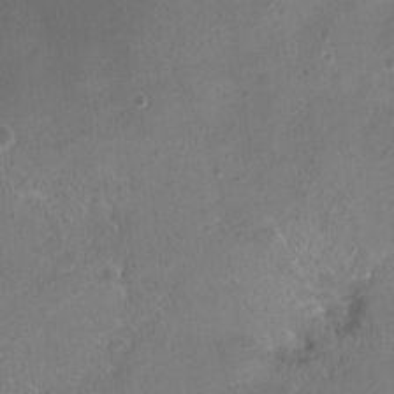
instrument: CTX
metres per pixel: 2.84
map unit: Nhu
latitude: 1.9339
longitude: -15.2537
